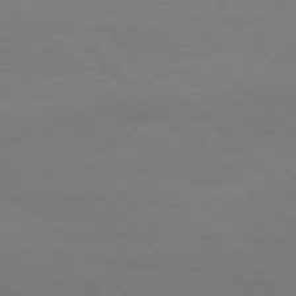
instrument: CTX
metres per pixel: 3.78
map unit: Ap
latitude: -78.0661
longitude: -87.0269
